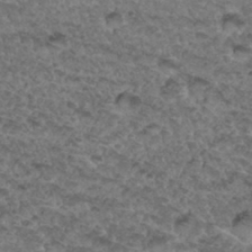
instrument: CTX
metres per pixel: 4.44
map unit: Hto
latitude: 33.4993
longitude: -47.8584
